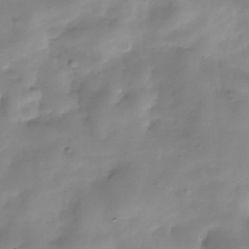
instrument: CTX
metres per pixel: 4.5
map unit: Hve
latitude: -30.3306
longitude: 94.2739
